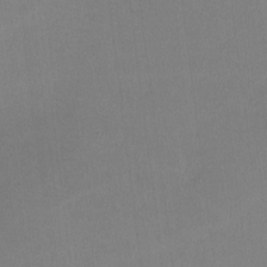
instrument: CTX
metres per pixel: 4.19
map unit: lHvf
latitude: -10.9542
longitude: -100.4034
